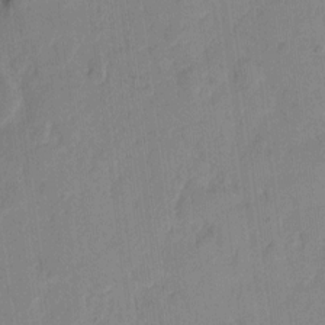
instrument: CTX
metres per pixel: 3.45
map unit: eHh
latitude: 10.1011
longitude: -65.6883
